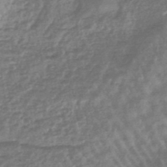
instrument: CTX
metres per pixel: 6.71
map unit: eHb
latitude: -45.6533
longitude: 82.7652
